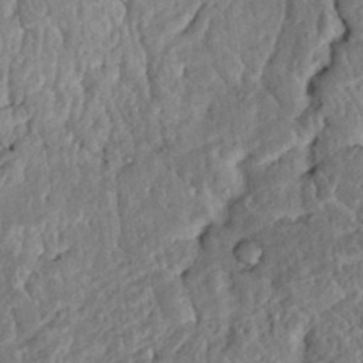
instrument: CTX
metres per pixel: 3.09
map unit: Htu
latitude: 3.7260
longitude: 149.8045
